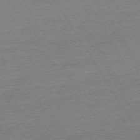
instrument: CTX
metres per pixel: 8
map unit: Ap
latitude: -73.5588
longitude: -85.1214
